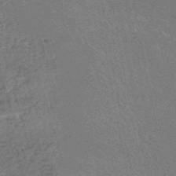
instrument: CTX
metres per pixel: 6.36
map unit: HNhu
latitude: -47.7666
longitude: 99.6911
